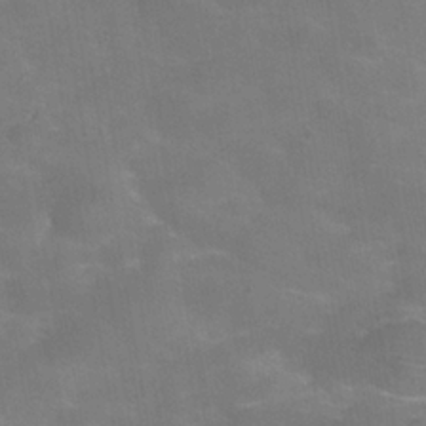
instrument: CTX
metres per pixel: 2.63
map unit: Hve
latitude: -31.0108
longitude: 95.2376
